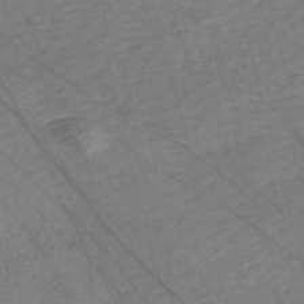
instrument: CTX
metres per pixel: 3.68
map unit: Nve
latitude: -57.1053
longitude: 53.8611
